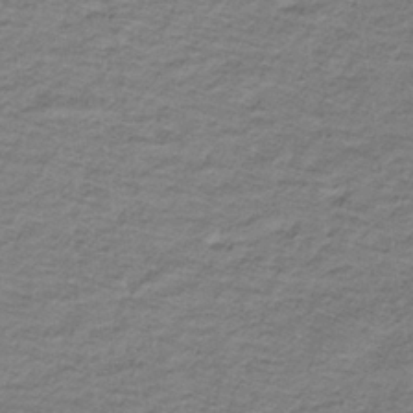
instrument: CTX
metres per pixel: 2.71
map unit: lHb
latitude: -32.3496
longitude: 65.5777
